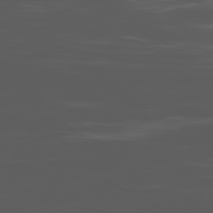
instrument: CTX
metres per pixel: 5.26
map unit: Ap
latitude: -80.7463
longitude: -62.9892
